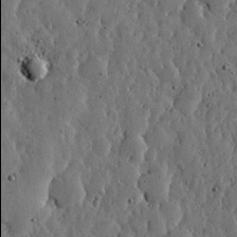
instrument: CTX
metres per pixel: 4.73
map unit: lHvf
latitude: 19.4426
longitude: -113.9906
